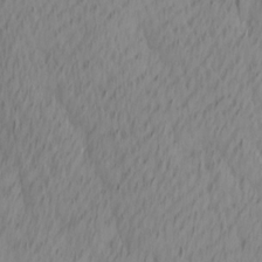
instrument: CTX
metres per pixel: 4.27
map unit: Ave
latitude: 12.9325
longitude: -106.7813
